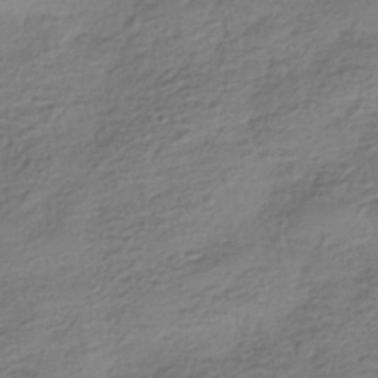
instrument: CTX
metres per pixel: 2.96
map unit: HNhu
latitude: -41.3887
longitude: 99.7477
